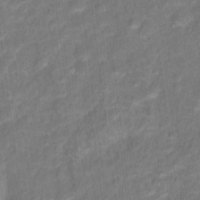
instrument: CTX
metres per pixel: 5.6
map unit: Hto
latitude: 15.6316
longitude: -39.6883
